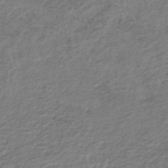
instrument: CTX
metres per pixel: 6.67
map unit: lHb
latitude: -41.3698
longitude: 70.3117
